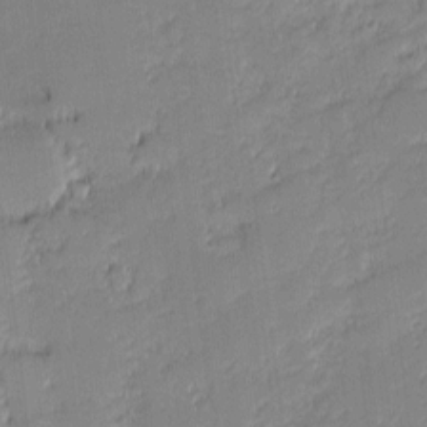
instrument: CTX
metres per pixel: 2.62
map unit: eHh
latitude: -1.5966
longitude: -83.0269
